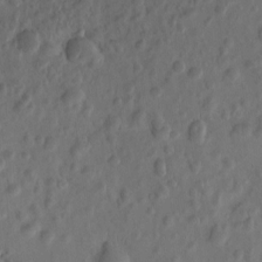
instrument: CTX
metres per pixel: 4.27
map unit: eHh
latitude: -0.4251
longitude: 15.0487
